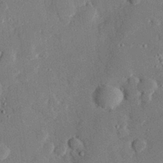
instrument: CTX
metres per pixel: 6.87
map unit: eHh
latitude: 28.5734
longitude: -80.9703
